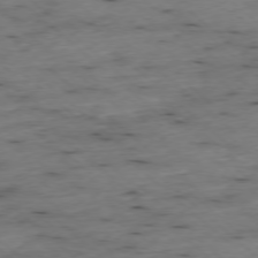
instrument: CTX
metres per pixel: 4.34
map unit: Ap
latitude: -77.5966
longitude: -89.7261
